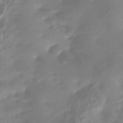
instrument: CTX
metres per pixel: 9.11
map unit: HNhu
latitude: -42.9919
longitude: 91.2943
